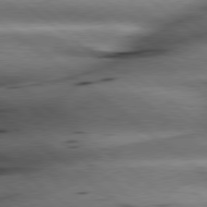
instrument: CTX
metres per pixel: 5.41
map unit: lApd
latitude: 79.3293
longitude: -140.5734
